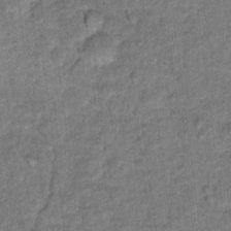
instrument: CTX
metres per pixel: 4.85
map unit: Hto
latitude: 15.7261
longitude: -38.3845
